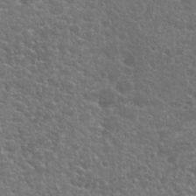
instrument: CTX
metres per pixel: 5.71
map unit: Hto
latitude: 20.5357
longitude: -36.5735
